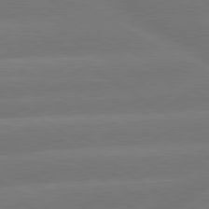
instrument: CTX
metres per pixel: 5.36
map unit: lApd
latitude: 79.9717
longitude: -149.2726
